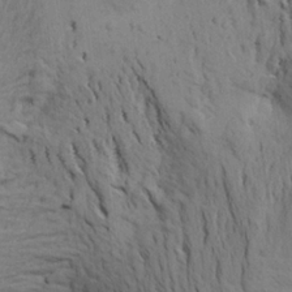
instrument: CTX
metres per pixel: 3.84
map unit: Aa
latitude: 21.6127
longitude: -148.4979
